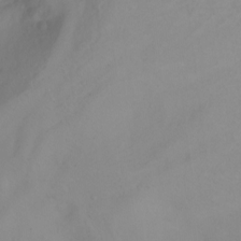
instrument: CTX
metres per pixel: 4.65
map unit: Nhu
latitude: -12.9164
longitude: -58.9892
